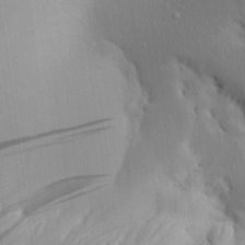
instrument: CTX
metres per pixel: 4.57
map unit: Aa
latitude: 22.6301
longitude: -146.4223
